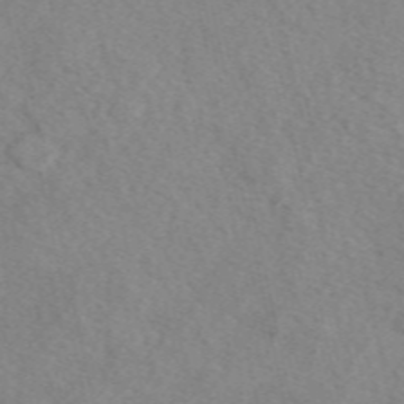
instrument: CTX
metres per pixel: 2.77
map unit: eAb
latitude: 49.1025
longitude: 107.2943
